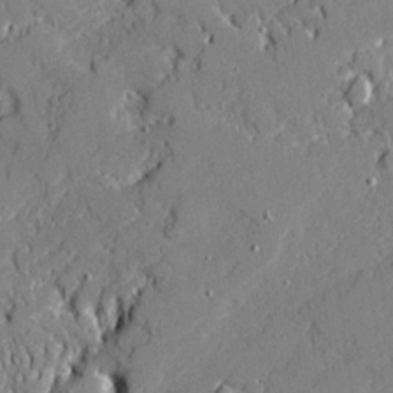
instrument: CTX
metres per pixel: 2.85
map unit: Ave
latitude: 19.4048
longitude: -127.9339
